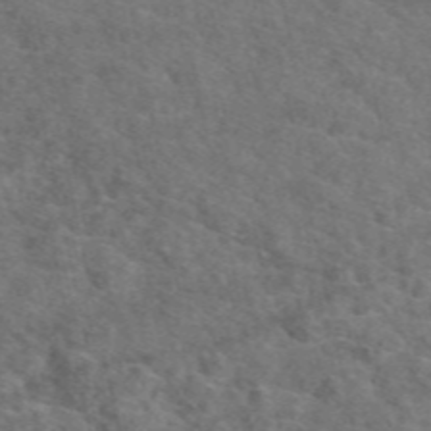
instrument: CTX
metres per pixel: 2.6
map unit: eAb
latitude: 49.3482
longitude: 113.3888
